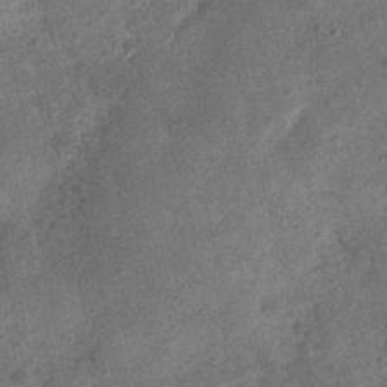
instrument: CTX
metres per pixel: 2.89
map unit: Nhu
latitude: 3.7449
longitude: -16.4223
